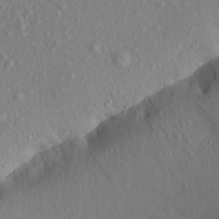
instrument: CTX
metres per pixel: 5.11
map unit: Aa
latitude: 16.5357
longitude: -144.2333
